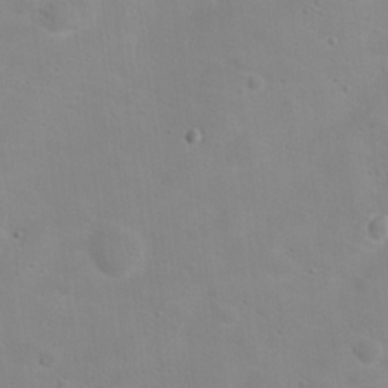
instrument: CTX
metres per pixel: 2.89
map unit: Hto
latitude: 17.5560
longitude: -39.3671
